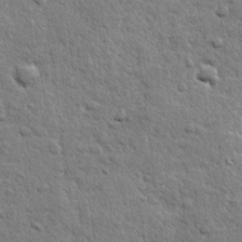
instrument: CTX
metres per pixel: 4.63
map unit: lHvf
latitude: 23.7638
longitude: 143.9367
